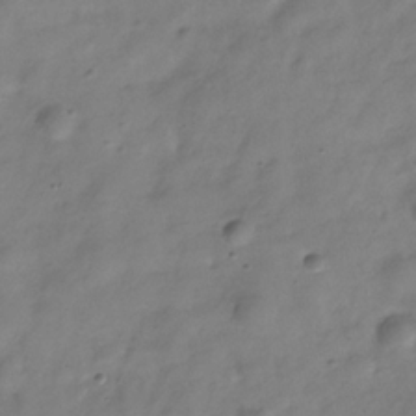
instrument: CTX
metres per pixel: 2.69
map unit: Hve
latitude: -32.7086
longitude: 90.7652
